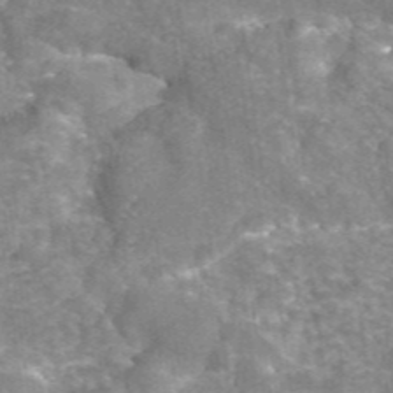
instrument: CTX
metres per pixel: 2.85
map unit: eAb
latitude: 45.3859
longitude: 105.5021
